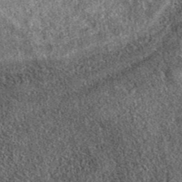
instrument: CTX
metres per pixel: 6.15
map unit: eAb
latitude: 37.9906
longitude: 108.7274
